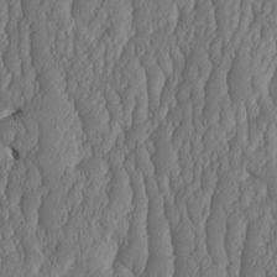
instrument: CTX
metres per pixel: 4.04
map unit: HNhu
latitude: -2.1605
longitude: 13.3321
